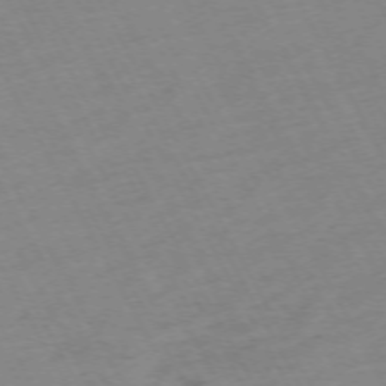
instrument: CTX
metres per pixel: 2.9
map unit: Hpe
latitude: -72.1228
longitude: 8.4629
